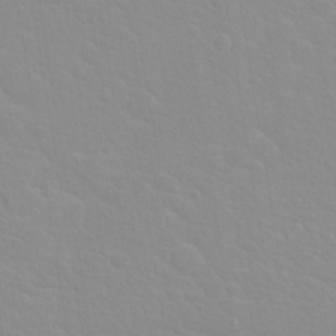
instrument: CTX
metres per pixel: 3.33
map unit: Hto
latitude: 20.0255
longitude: -33.8583
